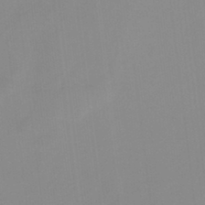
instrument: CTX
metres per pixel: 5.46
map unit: HNb
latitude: -33.9556
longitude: 57.6344
